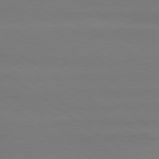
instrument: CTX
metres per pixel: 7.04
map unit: lApd
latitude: 79.5938
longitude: -134.4601
